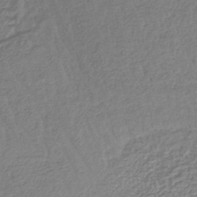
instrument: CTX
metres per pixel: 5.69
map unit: lHb
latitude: -40.4818
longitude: 70.7463
